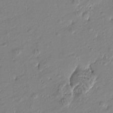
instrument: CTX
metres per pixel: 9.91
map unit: Htu
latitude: -6.9541
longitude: 176.6141
